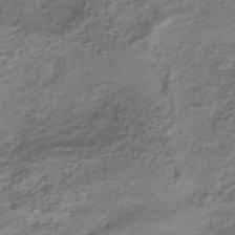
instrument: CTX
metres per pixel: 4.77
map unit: HNhu
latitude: -43.0675
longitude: 103.3699
